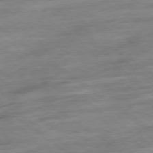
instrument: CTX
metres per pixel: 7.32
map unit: Ap
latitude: -79.3698
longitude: -48.2145
